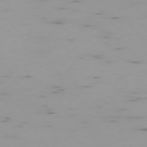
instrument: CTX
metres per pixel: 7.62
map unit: Ap
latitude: -74.1984
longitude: -80.3278
